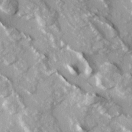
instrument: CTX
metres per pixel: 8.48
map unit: Ave
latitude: 16.1578
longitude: -130.4223
